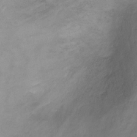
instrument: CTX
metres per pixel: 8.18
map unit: Ht
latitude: 2.8569
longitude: -34.6112
